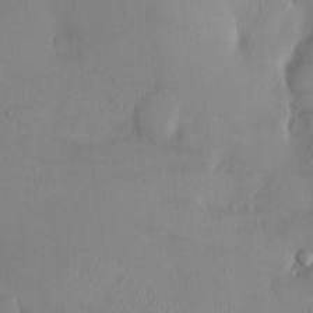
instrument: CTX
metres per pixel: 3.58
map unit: HNhu
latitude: 4.4223
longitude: -5.0269
